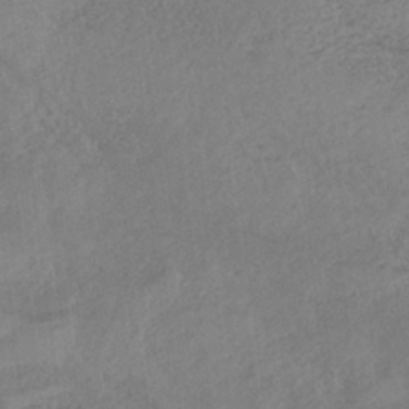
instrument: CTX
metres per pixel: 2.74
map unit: HNb
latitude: -33.2187
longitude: 64.3307
